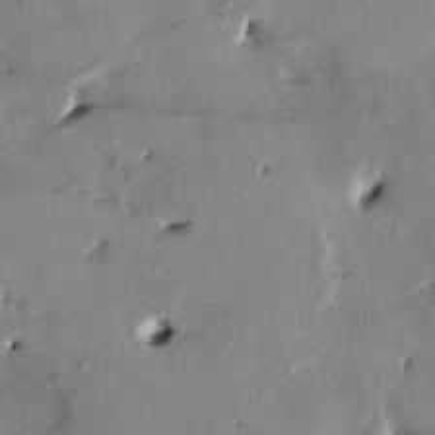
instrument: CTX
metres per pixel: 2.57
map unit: HNhu
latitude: 3.0458
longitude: -4.8002
